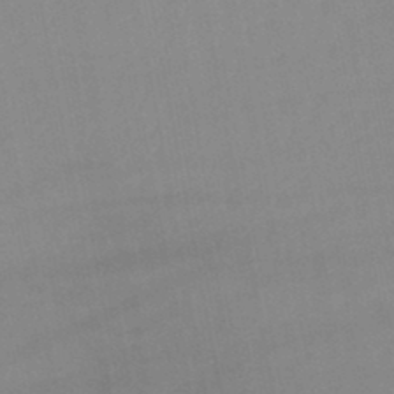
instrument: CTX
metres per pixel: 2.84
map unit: lHb
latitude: -44.1795
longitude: 77.0486
